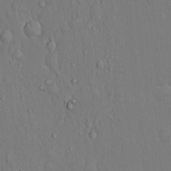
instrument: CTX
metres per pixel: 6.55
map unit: Hto
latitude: 14.3279
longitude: -57.8583
